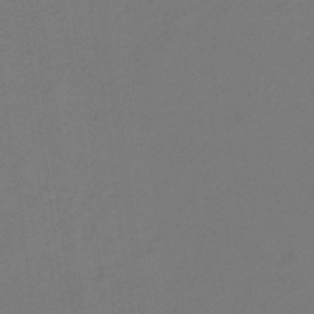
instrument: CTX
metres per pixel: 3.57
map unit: HNb
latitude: -37.8044
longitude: 54.7841
